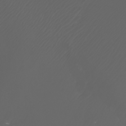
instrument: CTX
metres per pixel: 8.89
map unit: Htu
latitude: -5.1431
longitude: -88.5357
